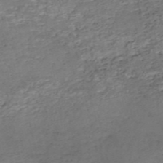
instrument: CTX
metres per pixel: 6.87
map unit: eHh
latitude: -54.5385
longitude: -90.9325
